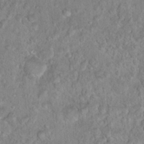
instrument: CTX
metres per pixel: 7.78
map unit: Hto
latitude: 16.9136
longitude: -40.1010
